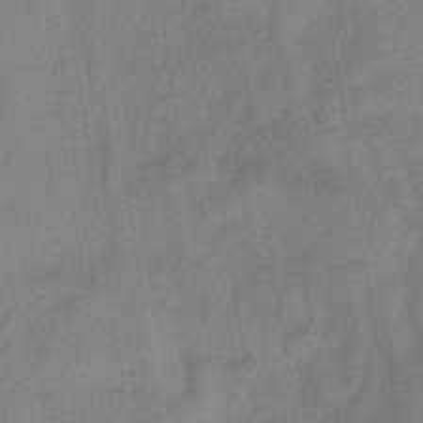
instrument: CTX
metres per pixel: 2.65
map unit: lHb
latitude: -34.1984
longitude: 65.5021
